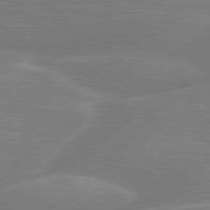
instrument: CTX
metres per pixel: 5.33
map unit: lApd
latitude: 79.4427
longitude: -141.2348
